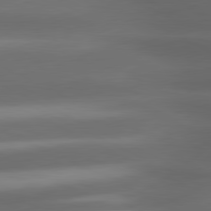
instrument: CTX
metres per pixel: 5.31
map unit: lApd
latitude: 80.8191
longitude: -142.5357
